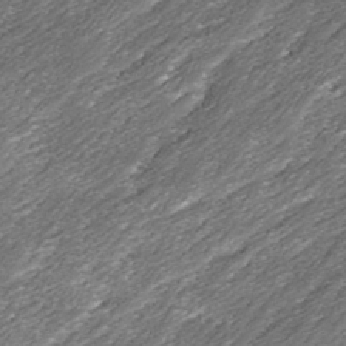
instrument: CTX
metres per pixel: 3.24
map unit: Ave
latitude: 15.8395
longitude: -136.5546
